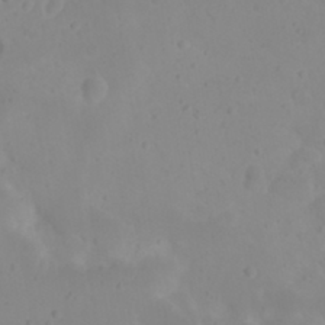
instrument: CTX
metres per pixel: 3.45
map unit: eHh
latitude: 21.2537
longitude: -64.9325
